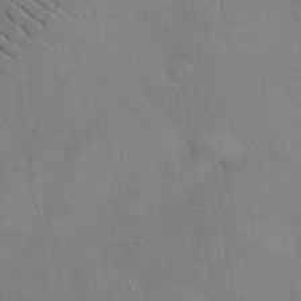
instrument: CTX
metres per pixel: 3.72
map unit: eHh
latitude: 30.5924
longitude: -83.0269
